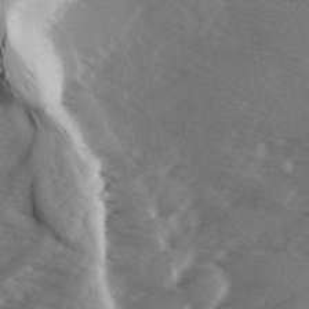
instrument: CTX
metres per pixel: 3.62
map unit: Ave
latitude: 1.8583
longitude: -111.0459
